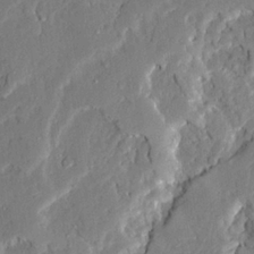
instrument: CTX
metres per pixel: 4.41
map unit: Ave
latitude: 22.5168
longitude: -129.8016
